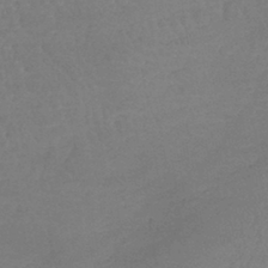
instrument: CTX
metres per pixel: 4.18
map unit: lHb
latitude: -40.6329
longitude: 67.0297
